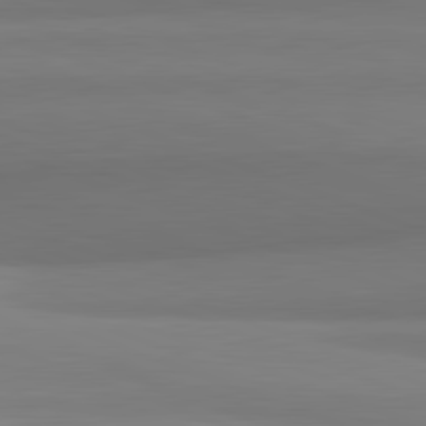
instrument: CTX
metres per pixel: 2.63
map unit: lApd
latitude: 82.3278
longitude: 170.2929
